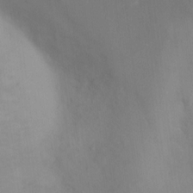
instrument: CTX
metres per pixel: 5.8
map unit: Nhu
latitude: 12.0822
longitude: -27.6694
